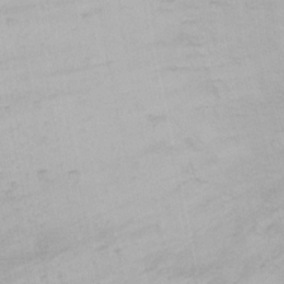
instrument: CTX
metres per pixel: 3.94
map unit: Nhu
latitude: 21.8961
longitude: -70.5357
